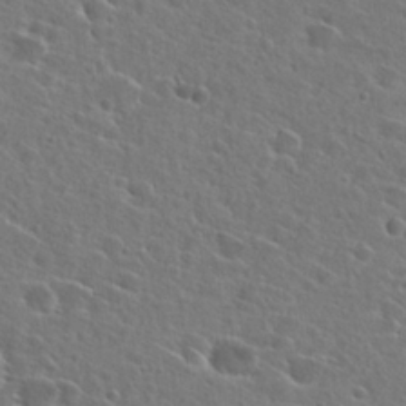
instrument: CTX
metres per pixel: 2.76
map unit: Hto
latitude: 26.1200
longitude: -46.8002
